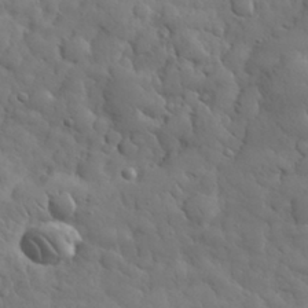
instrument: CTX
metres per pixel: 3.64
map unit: eHh
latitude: 31.8395
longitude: -69.1781
